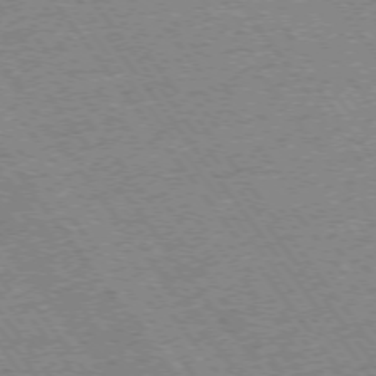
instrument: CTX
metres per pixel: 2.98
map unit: Ap
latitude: -75.2376
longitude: -87.9528
